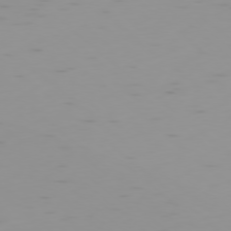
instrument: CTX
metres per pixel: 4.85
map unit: Ap
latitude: -78.3495
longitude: -64.0255
